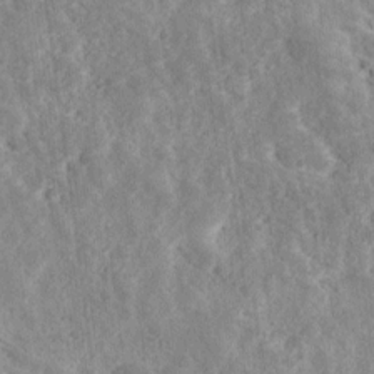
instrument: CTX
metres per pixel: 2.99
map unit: Ave
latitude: 17.9339
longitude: -135.3103
